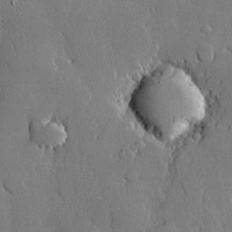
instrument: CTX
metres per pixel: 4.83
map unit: lHvf
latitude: 20.8002
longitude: 146.1794
